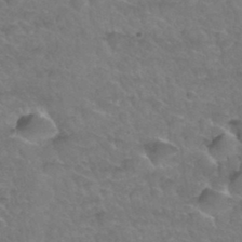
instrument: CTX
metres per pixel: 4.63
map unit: Hto
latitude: 34.2900
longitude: -46.9325
